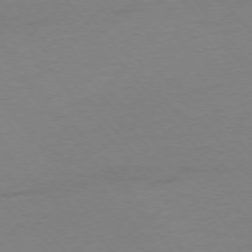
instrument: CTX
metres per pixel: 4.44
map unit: Ap
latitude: -76.1228
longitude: -72.4601
